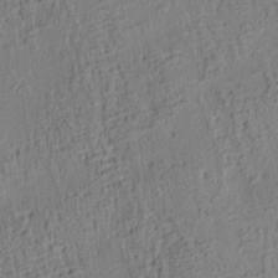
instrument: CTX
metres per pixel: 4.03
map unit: lAa
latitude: 6.0822
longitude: -114.7246
